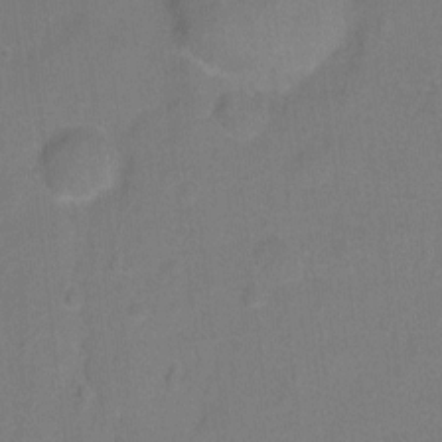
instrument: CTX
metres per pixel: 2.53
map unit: Hto
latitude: -6.0661
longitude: -35.5749
